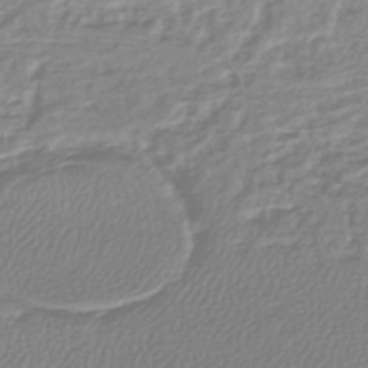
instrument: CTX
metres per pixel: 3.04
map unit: lHb
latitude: -45.2943
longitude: 75.5399
